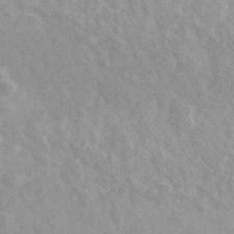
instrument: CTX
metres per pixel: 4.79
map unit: Ave
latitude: 39.6505
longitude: -106.3089
